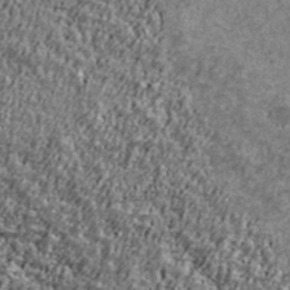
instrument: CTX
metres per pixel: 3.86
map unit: Ave
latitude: 41.5182
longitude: -111.8395
